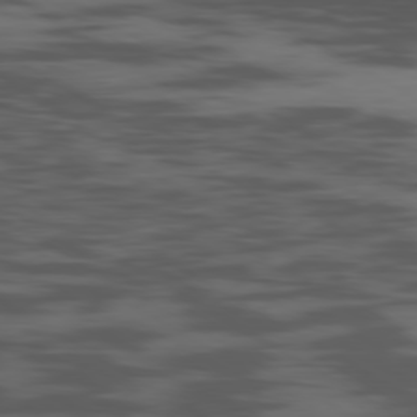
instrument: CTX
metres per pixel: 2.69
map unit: Ap
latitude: -80.2362
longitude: -102.1578
